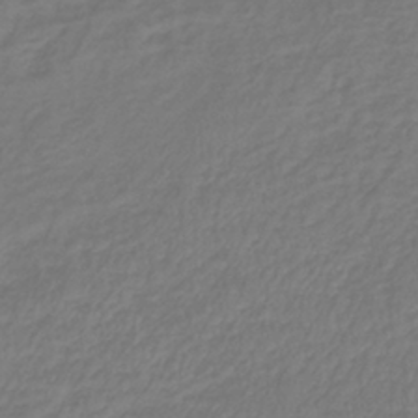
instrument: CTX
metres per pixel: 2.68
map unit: lHb
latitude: -39.5588
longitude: 72.5196
